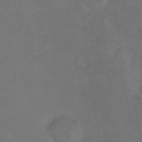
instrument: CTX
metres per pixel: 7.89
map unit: Ht
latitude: -7.5588
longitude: -35.7071
